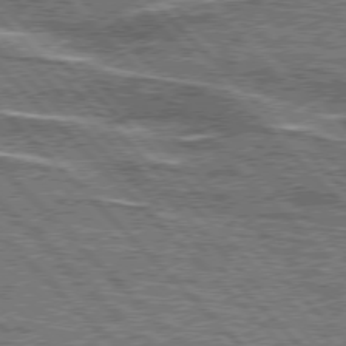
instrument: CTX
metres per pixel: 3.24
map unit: lApd
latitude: 76.4601
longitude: -82.0255
